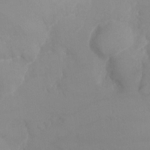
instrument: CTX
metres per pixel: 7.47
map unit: Ht
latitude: -10.2928
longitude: -33.4804
